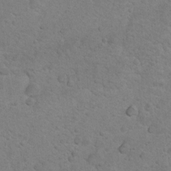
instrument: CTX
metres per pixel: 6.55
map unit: Nhu
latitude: 10.2145
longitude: -24.0822
